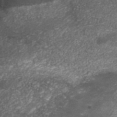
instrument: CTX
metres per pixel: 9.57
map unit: ANa
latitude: 41.1781
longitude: 26.3117
